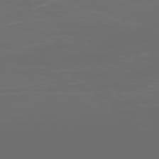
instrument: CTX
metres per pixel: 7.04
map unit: Ap
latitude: -77.3888
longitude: -71.8961
